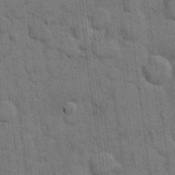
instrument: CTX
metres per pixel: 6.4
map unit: eHh
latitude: 11.6694
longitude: -65.4426
